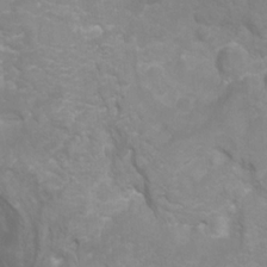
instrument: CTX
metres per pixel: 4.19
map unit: Ht
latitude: -1.7667
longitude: -32.6302
